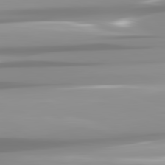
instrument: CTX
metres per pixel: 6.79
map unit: lApd
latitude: 82.1766
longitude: -139.1025
